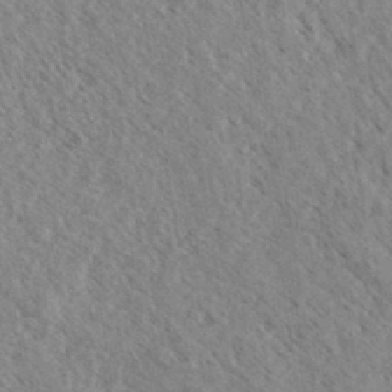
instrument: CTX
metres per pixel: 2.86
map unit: eHh
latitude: 34.7624
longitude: -140.2333
